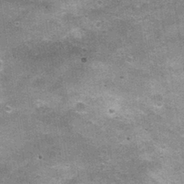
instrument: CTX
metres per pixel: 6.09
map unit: Nhu
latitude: 2.1955
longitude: -17.0080
